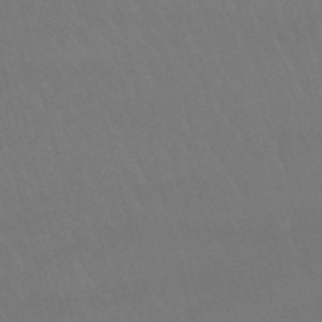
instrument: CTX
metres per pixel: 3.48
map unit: lHb
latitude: -47.0864
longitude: 77.4832
